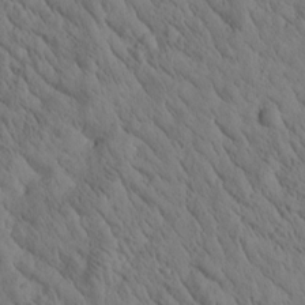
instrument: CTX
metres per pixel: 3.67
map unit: Htu
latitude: -0.4062
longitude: 175.2187
